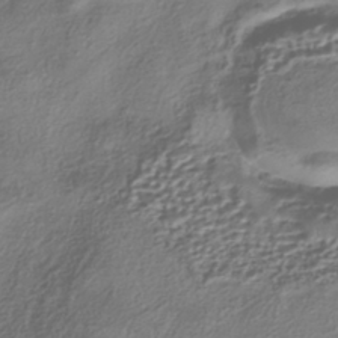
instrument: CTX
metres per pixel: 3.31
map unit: HNhu
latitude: -40.6329
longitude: 106.8975
